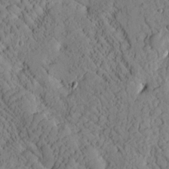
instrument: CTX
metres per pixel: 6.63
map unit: Htu
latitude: 1.0269
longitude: 176.3873
